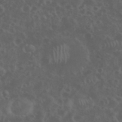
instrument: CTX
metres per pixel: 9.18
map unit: eHh
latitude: 34.8569
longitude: -59.8205
